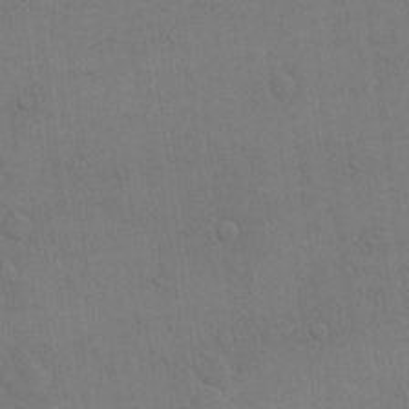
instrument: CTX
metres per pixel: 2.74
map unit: eHh
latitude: 17.3671
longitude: -66.2900
